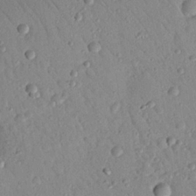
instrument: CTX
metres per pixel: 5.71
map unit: Nhu
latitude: 23.2348
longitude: -75.5371
